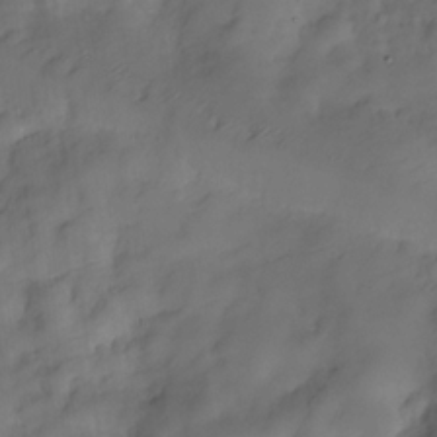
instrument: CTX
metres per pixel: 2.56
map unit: Hve
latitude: -29.5966
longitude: 93.4265
